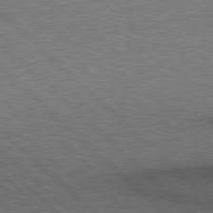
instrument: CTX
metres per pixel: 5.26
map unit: Hpe
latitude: 78.1011
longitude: -158.8569
